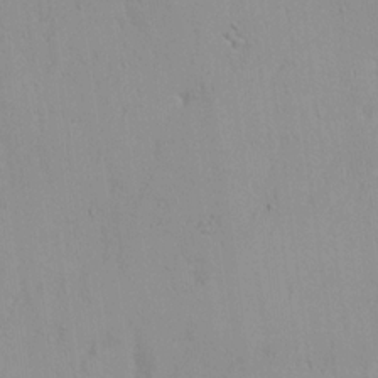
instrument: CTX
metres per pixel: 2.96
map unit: Nhu
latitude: 18.5545
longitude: -72.7058
